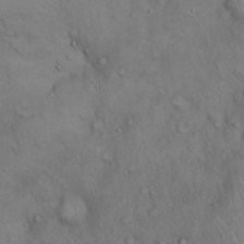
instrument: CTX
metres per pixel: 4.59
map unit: Hto
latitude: 18.8380
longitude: -60.2900
